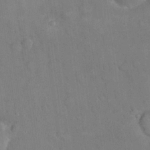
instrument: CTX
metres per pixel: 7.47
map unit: eHh
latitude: 21.9528
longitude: -62.2523
